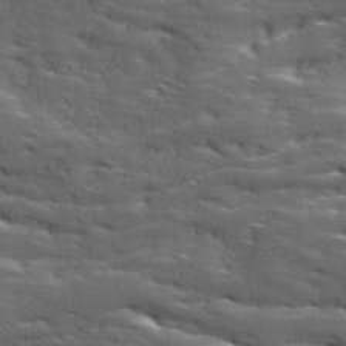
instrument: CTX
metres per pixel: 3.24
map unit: Ave
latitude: 18.2333
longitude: -136.1011
